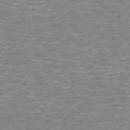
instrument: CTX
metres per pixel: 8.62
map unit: lApd
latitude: 74.3089
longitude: -51.8016
